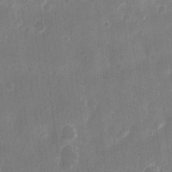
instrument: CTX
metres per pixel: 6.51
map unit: eHh
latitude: 12.3467
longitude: -72.7625
